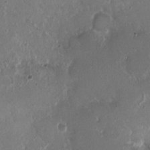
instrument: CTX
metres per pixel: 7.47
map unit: HNhu
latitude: 4.4979
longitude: -3.2348
